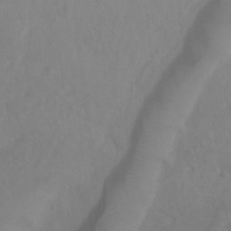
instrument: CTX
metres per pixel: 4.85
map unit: Htu
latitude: 2.1766
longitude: -21.2726
